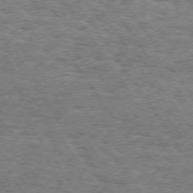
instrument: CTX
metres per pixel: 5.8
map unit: Hpe
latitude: 73.6316
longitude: -131.1593
